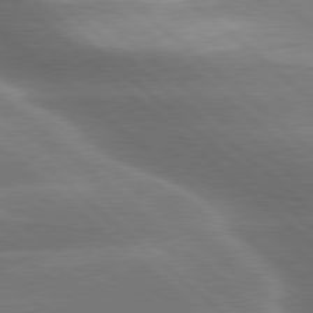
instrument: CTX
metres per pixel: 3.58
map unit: lApd
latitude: 79.5938
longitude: -116.6302
